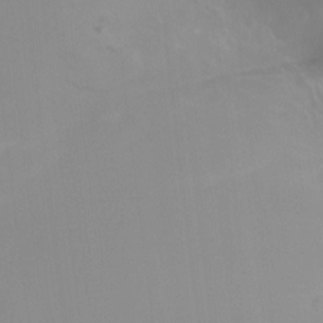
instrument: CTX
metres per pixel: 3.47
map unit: Ht
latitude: -14.8597
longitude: -51.6693
